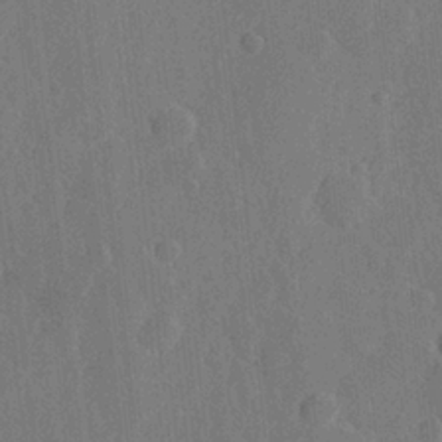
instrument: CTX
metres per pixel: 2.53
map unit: Hve
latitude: 25.7449
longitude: 149.2754
